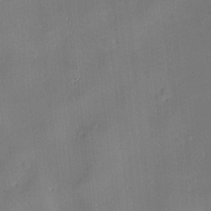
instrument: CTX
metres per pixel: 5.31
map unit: Hve
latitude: -10.2551
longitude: 175.4076
